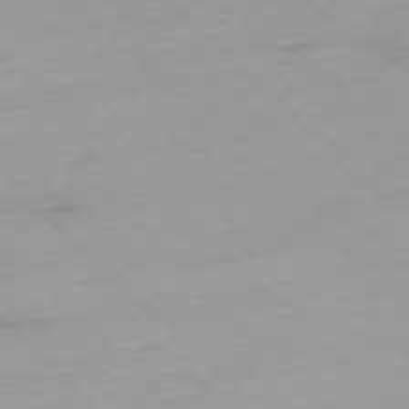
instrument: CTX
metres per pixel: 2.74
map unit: Ap
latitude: -77.2565
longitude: -90.6302
